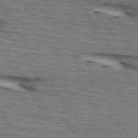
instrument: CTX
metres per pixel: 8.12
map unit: lApd
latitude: 73.9528
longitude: -72.9703
